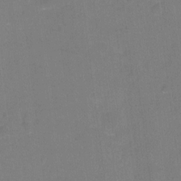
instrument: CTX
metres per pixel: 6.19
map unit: Hto
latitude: -5.4832
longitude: -35.8394
